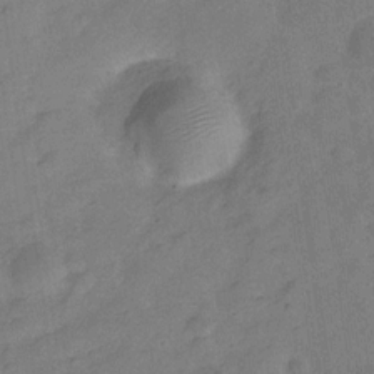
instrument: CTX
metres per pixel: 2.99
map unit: Hve
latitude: -28.3873
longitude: 92.7274
